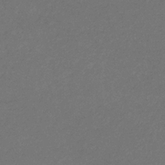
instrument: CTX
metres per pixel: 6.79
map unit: eHb
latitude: -32.3307
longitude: 69.5777
